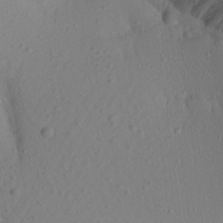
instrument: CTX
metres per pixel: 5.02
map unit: Aa
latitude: 21.9528
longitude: -145.0080
